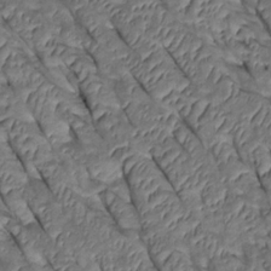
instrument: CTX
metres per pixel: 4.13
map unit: Htu
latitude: 0.8569
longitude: 147.7855
